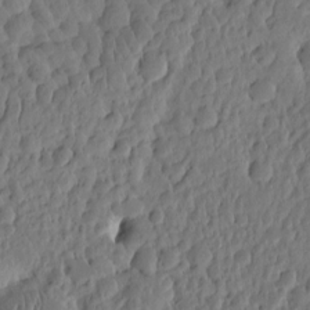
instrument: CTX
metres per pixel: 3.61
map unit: eHh
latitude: -1.4266
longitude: 14.8597
